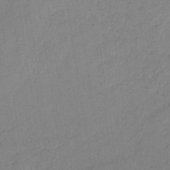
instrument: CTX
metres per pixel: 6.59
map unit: HNb
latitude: -33.8612
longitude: 63.9745
